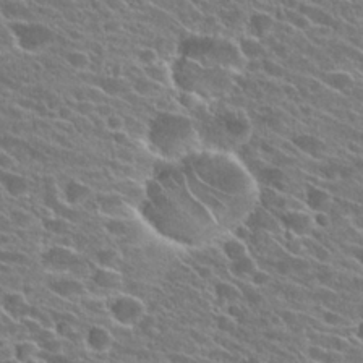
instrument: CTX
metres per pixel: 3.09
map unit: Hto
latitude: 25.0647
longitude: -41.8394
